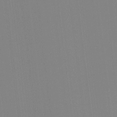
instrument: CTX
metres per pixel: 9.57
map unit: Hto
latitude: -8.0094
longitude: -51.4426
